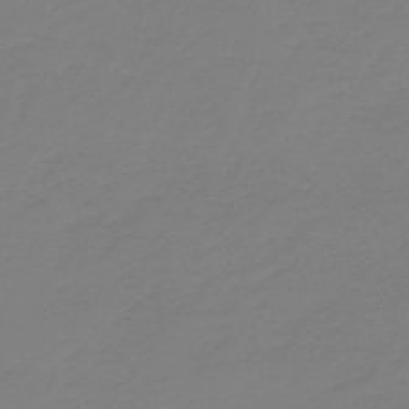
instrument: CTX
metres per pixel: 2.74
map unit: lHb
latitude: -42.0849
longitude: 63.8422
